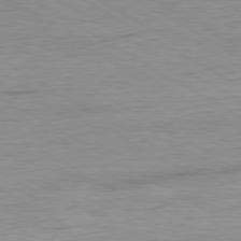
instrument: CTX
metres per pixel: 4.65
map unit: Ap
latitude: -80.7086
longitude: -78.4979
